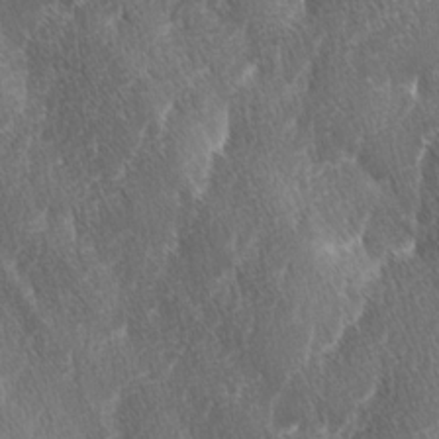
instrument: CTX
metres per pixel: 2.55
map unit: lAa
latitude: -3.4076
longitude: -129.7072
